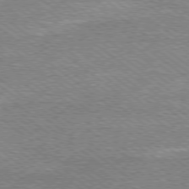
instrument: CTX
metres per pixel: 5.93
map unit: Ap
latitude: -79.3320
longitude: -82.4034
